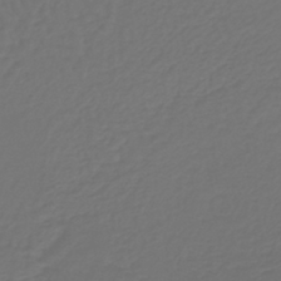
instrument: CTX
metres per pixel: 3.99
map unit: lHb
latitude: -39.9178
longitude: 63.1620
